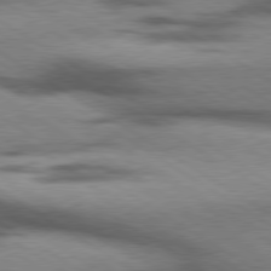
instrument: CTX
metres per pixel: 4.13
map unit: lApd
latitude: 79.6883
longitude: 167.7100
